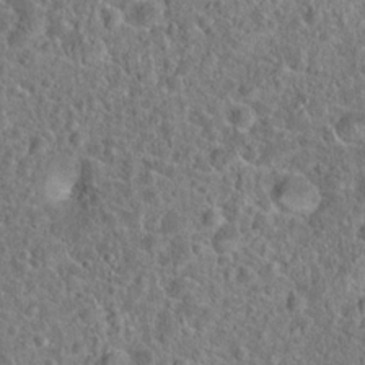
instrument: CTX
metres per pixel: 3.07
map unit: Hto
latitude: 19.0647
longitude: -42.8191
